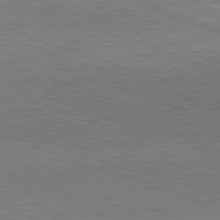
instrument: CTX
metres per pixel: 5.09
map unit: Ap
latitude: -81.5966
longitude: -74.1578
